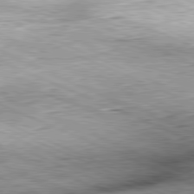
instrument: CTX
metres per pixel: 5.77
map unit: Hpe
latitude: -81.9556
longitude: 10.8975
